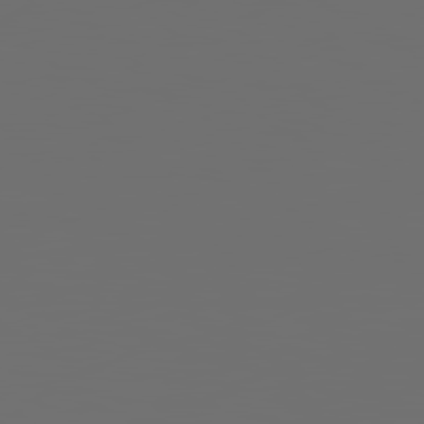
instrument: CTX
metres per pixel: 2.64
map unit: lApd
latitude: 79.9528
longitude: 119.8044
